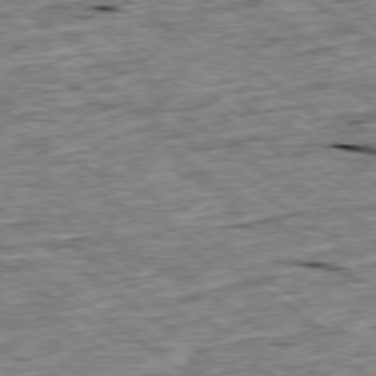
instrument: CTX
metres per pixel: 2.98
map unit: Ap
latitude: -79.1620
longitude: -87.8016
